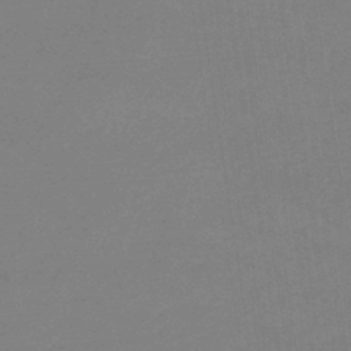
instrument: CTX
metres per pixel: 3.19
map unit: eHb
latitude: -44.8975
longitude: 86.1795
